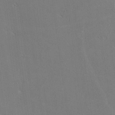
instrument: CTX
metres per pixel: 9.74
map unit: lHvf
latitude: -11.3321
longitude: -102.2522
